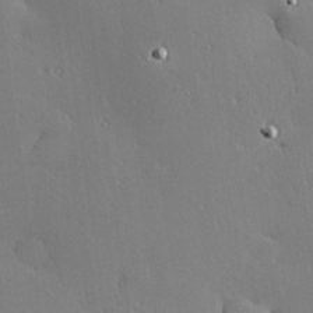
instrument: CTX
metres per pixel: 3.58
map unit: Hve
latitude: 24.6868
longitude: -92.2522
